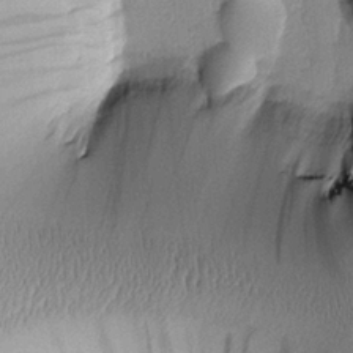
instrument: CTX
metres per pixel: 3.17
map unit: Htu
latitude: -0.0283
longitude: 173.4832
